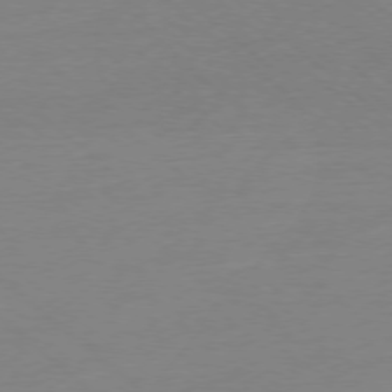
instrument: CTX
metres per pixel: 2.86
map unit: Ap
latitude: -77.8611
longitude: -76.8380
